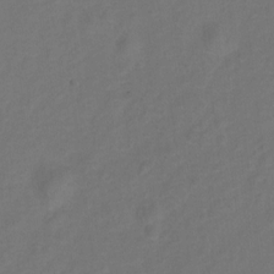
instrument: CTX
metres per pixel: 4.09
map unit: Hto
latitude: 5.2348
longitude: -32.4979
